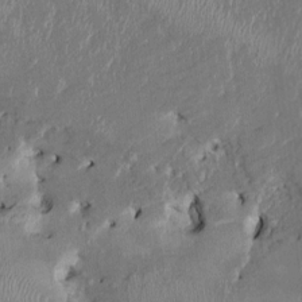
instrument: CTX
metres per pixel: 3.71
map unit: HNhu
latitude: 2.7435
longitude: -5.7261
